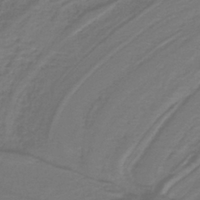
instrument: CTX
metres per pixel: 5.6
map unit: lHb
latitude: -41.2754
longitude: 52.0094
